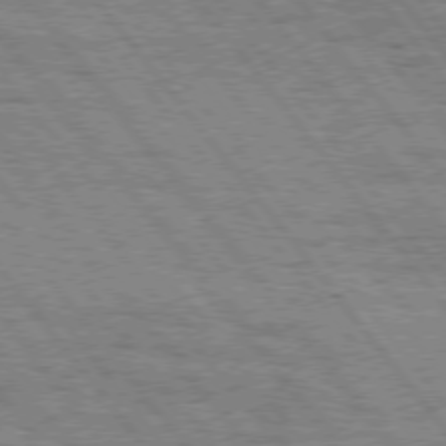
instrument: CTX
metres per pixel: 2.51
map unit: Hpe
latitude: 75.2348
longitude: -153.2348
